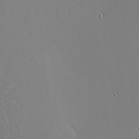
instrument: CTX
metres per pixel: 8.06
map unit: eHh
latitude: -3.9178
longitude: -81.2537
